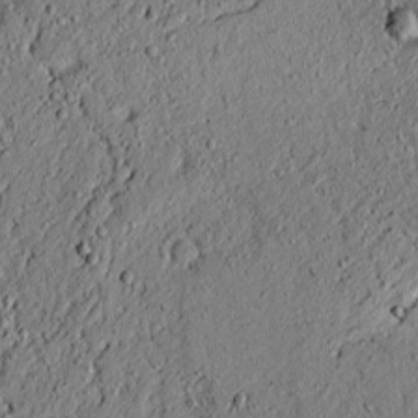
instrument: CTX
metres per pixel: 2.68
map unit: lAvf
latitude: 5.2348
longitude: 167.5399
